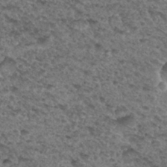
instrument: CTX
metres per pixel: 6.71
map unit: Hto
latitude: 32.1389
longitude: -48.1011
